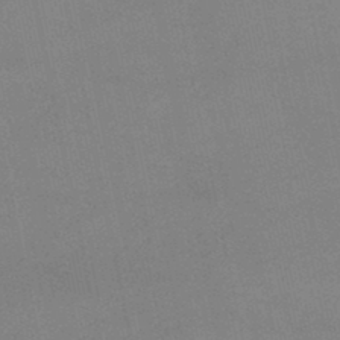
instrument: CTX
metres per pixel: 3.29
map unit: lHb
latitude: -45.9745
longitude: 58.4440
